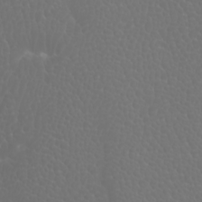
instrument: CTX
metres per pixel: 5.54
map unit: Htu
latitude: -1.0487
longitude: -76.3845
